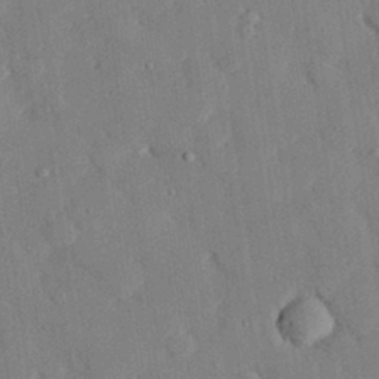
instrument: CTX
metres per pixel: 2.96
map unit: eHh
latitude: 28.2711
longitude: -80.5168
